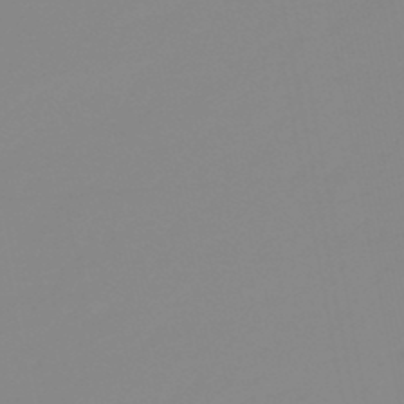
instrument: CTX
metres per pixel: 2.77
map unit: eHb
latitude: -48.6519
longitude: 84.5951
